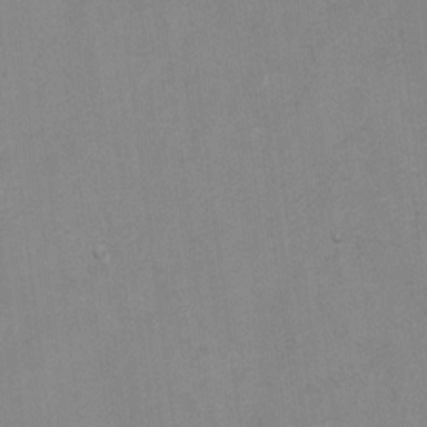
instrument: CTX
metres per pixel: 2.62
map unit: Ht
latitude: 5.6883
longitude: -37.1970
